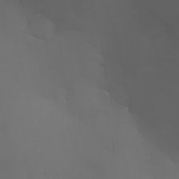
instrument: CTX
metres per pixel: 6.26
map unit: HNhu
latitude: 6.2334
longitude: 13.8611
